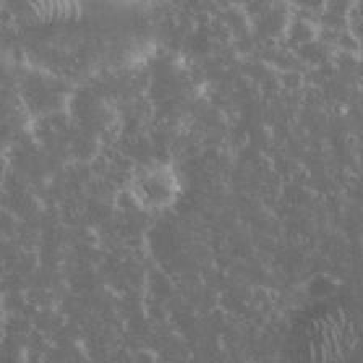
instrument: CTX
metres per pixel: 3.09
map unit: eHh
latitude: 34.5168
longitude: -60.3089
